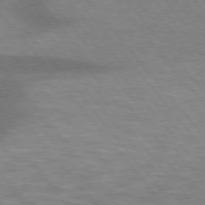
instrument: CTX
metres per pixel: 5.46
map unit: lApd
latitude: 75.7450
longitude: -58.3656
